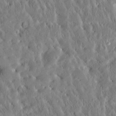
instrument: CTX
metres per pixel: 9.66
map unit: Htu
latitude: -3.6910
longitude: 174.4628
